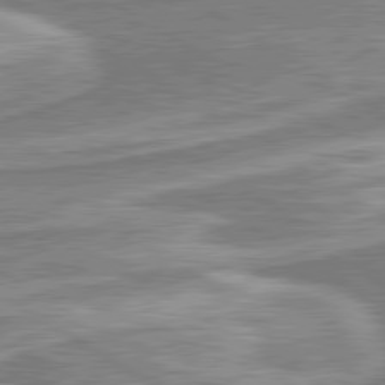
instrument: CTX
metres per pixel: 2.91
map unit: lApd
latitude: 80.5735
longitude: -177.0458
